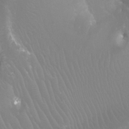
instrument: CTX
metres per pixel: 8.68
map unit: Ht
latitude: -4.4251
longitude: -18.8380
